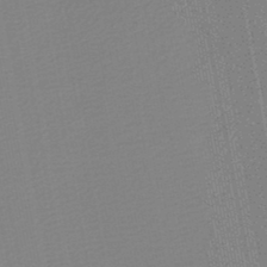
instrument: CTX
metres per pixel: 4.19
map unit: lHb
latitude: -45.1053
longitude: 74.3496
